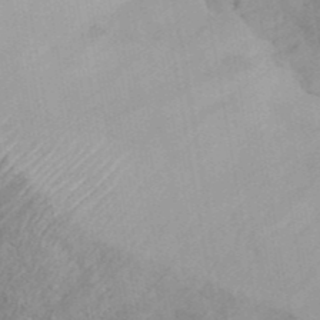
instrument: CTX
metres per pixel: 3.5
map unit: ANa
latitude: 42.3656
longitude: 53.6155
